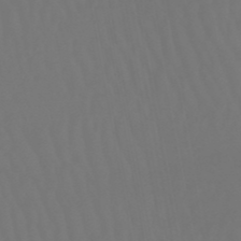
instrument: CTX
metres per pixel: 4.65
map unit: eHb
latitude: -49.8423
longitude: 84.5384
